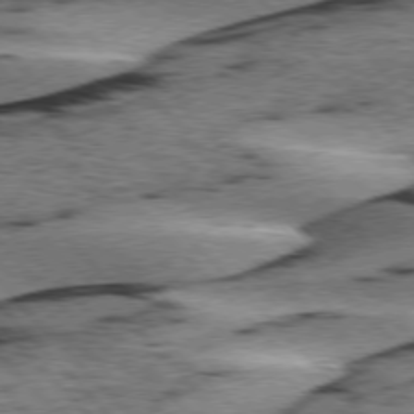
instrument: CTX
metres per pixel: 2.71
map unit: lApd
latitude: 76.2900
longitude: -78.3845
